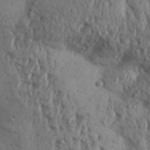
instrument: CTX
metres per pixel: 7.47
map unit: Aa
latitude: 31.0459
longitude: -136.3468
